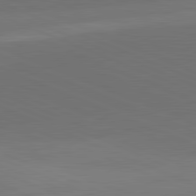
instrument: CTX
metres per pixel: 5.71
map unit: lApd
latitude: 81.6883
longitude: 136.0850
